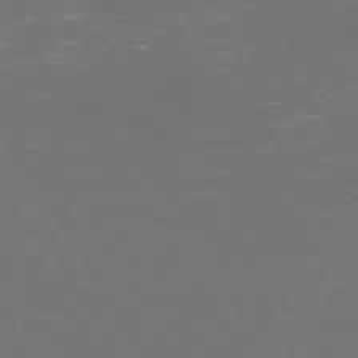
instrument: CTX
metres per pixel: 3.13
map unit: Hpe
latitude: 72.2523
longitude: -126.3467
